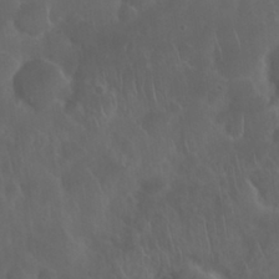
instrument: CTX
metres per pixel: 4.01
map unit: Nhu
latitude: 27.9717
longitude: -62.3279
